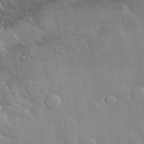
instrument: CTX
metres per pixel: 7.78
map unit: lHvf
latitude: 33.3482
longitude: -92.4412
